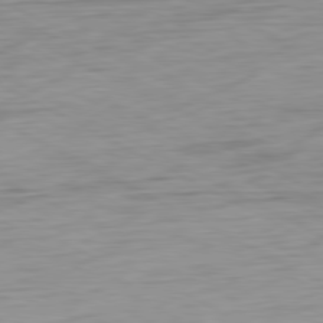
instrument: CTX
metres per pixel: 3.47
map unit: Ap
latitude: -80.7463
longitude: -61.8016
